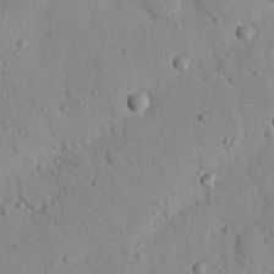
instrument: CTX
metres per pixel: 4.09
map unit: Nhu
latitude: 22.5357
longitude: -75.8394
